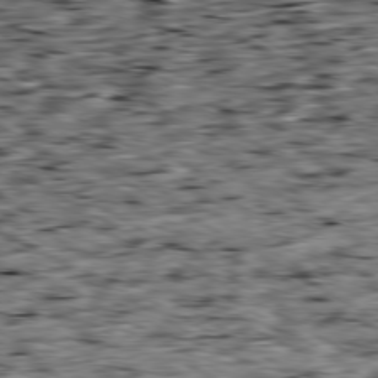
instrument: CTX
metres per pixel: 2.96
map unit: Ap
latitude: -80.1228
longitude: -89.2537
